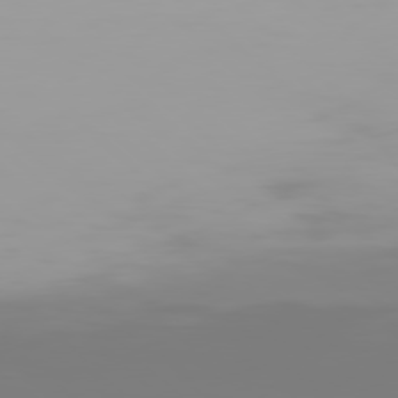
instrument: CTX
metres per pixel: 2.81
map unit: Hpe
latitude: 77.6316
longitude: -137.5938
